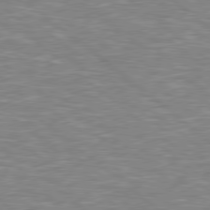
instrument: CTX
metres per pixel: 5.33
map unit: Hpe
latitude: 78.4601
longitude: 179.2376
